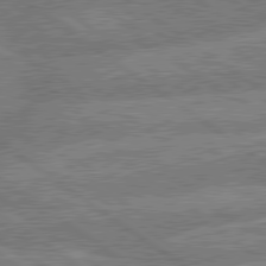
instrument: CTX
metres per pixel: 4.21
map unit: lApd
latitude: 79.8017
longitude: -160.7624
